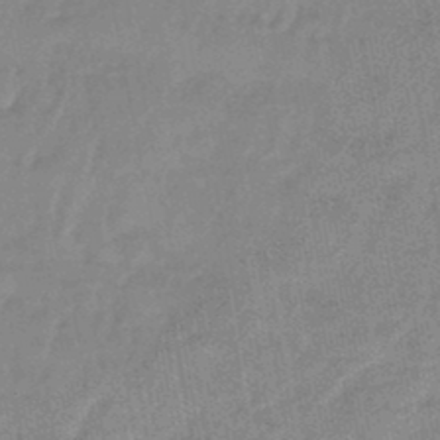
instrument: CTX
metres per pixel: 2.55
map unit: eHb
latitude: -45.8989
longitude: 85.3698
